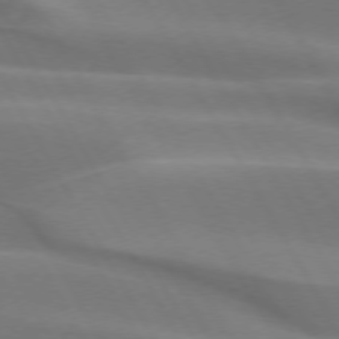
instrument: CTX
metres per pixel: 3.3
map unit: lApd
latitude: 73.5183
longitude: -49.5182
